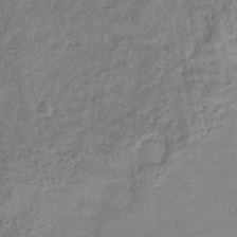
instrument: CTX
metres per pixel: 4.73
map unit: eHb
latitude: -32.8219
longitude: 74.7275
